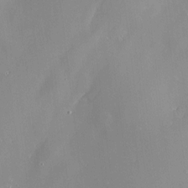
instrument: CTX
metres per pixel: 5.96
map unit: Htu
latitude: -6.9730
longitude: 175.6532
